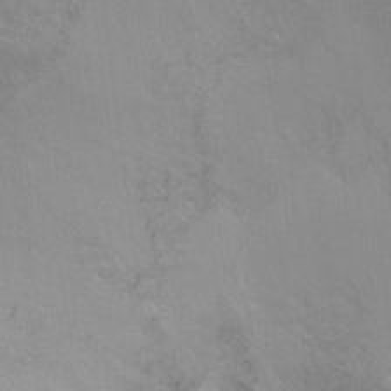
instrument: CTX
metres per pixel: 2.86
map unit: Ht
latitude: -9.4265
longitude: -36.8191
